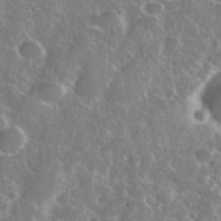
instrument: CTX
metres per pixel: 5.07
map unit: eHh
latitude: 37.2159
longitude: -60.7813
